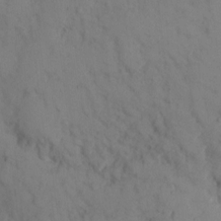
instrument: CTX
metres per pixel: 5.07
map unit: eHh
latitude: 11.4427
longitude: -61.6127
